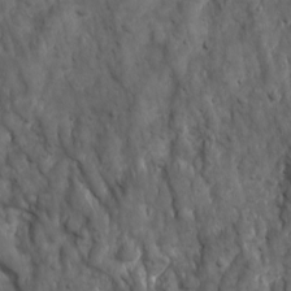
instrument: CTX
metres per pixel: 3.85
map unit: Ave
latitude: 17.1025
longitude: -132.8569
